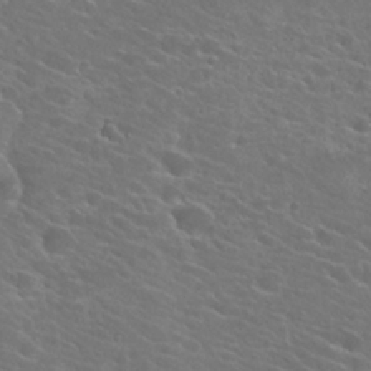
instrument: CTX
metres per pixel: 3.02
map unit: Hto
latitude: 23.4993
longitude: -39.4237
